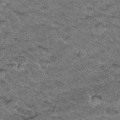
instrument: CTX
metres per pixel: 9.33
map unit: Hto
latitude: 33.5938
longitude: -48.2145
